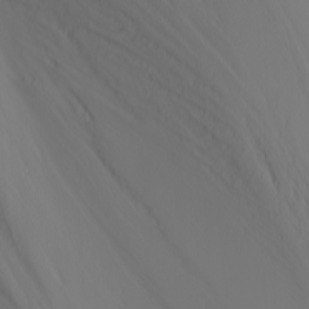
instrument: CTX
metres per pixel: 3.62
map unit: Nhu
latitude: -4.0094
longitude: -84.9325
